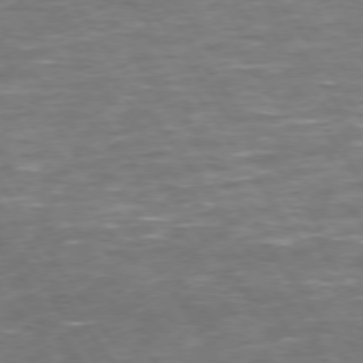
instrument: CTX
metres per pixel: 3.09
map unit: Hpe
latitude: 73.6316
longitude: -125.3292
